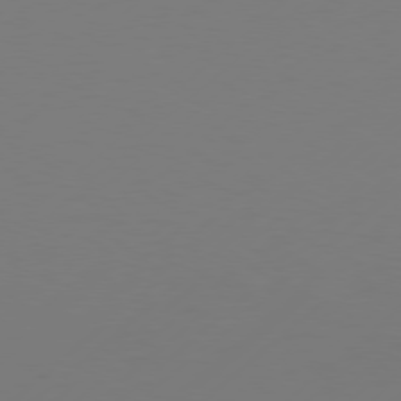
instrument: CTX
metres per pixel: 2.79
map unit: Hpe
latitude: 77.1592
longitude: -131.4049
